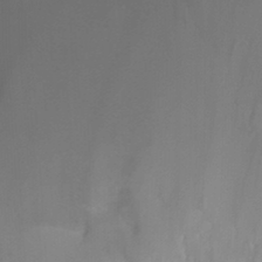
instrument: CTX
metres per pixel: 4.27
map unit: Ht
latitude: -2.4628
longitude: -19.3103
